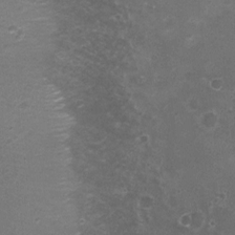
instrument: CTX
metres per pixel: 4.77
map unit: Nhu
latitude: 3.4048
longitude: -17.4615
